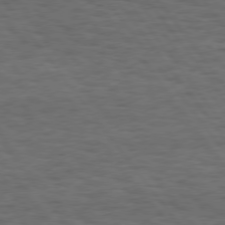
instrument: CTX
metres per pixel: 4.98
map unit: Hpe
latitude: 75.3860
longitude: -136.4979
